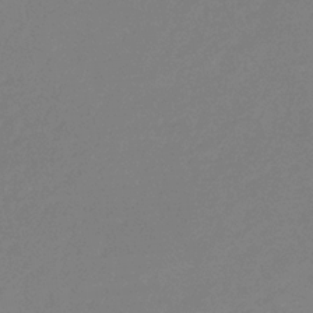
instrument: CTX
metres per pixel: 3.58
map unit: eHb
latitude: -31.2187
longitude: 72.5196
